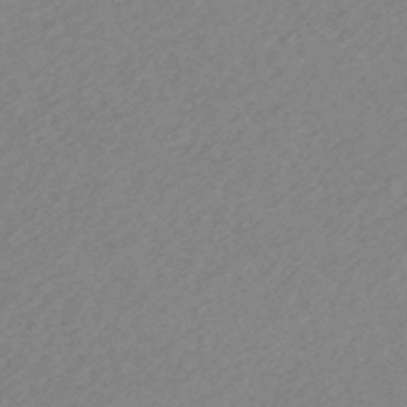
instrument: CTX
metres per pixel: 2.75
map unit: eHb
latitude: -44.7652
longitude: 89.3320
